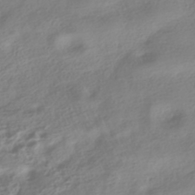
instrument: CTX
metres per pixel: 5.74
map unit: HNhu
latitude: -40.7274
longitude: 97.8234
